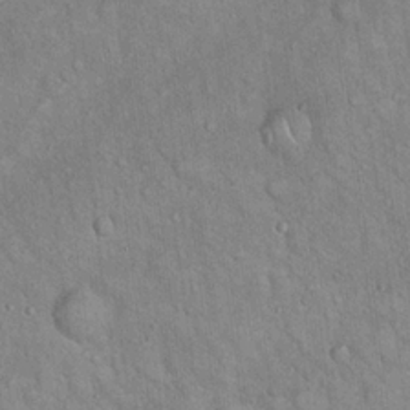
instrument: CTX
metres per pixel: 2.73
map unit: Hto
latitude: 18.3845
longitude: -53.0270
